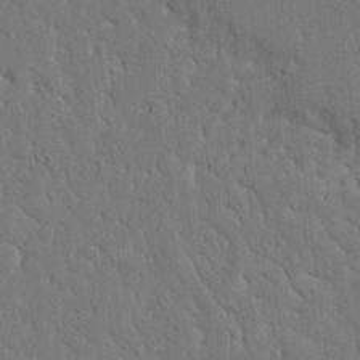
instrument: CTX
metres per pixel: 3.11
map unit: Ave
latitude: 17.4993
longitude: -141.1403
